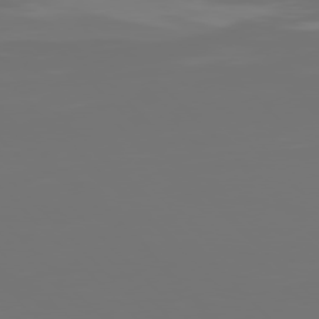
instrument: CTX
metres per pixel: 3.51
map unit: Hpe
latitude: 77.1214
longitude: -135.6316
